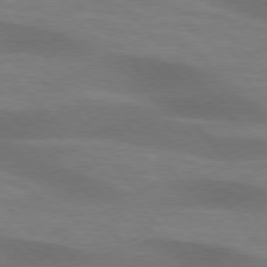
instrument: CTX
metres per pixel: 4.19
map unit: lApd
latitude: 76.4601
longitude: -59.5371
